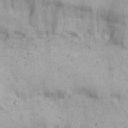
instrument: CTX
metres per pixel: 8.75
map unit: Nhu
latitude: 22.4601
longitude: -68.3467
